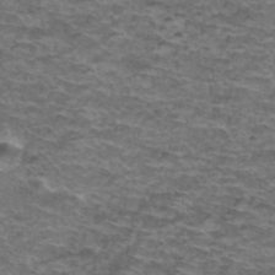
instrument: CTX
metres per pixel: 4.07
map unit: Hto
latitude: 38.1767
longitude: -42.9703
